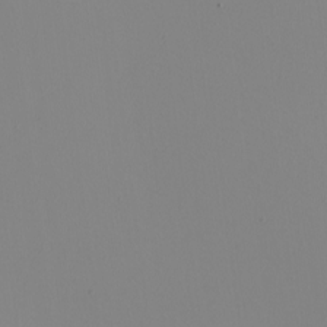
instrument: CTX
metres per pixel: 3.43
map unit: Nhu
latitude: -5.2376
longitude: -95.3293
